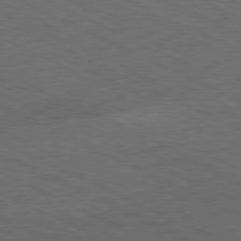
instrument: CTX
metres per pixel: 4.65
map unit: Hpe
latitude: -81.8234
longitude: 18.1417
